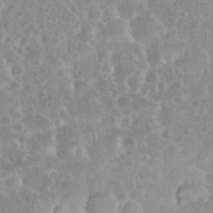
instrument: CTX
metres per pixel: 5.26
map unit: eHh
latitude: 35.3103
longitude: -61.9906
